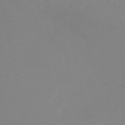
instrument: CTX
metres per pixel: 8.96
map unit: lHb
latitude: -45.8611
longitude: 65.0109
